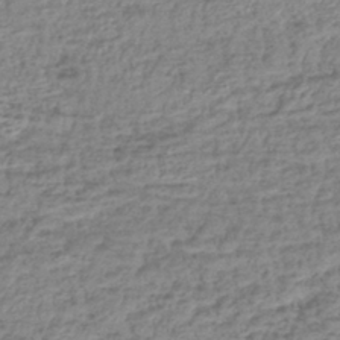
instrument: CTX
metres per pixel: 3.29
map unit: lHb
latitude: -42.5951
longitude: 73.3132
